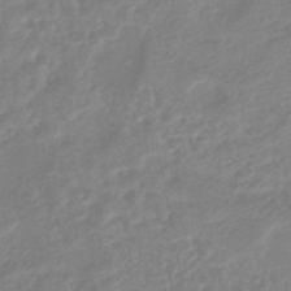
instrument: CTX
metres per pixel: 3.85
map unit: eHb
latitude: -45.7478
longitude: 83.2754
